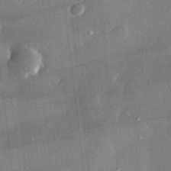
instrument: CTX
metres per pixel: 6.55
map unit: lHvf
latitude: 31.6883
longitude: -90.0444
